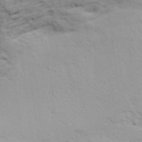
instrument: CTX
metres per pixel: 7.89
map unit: Ave
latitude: 19.2915
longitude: -138.4034
